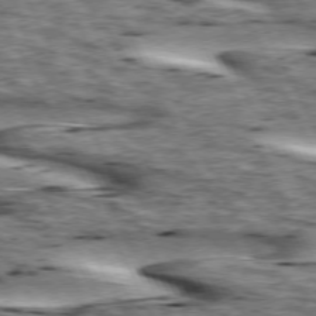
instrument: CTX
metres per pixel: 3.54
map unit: lApd
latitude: 73.5938
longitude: -54.8380
